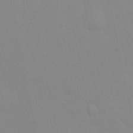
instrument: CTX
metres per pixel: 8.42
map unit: Nhu
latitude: 10.5357
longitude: -24.8380
